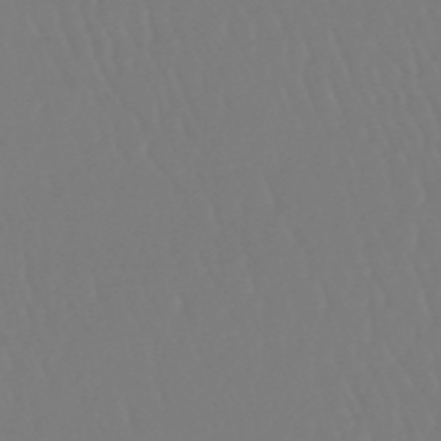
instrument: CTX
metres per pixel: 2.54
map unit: eHb
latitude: -46.8975
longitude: 79.4454
